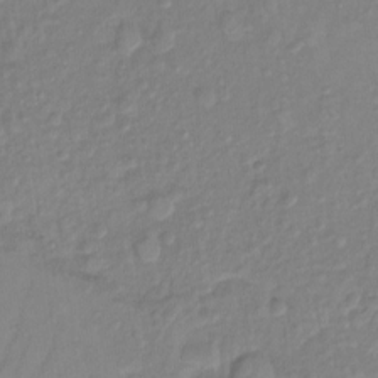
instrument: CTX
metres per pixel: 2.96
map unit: Ht
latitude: -13.9367
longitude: -58.2900
